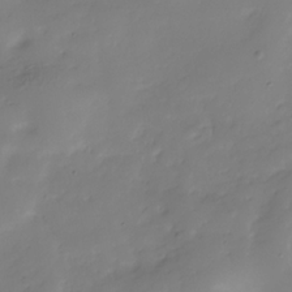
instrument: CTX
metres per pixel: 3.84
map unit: Hve
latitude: -31.0864
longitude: 89.7855
